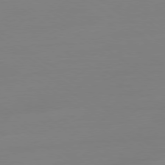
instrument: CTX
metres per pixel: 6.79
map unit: Ap
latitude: -79.2376
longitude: -65.9717
